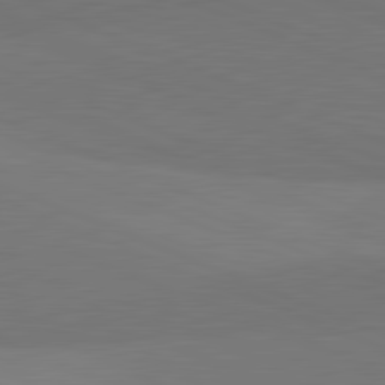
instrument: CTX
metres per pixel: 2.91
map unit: lApd
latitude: 81.9150
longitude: 149.5966
